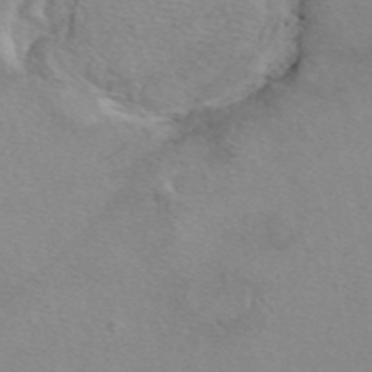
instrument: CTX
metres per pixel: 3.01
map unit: eAb
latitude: 49.0647
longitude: 106.8786
